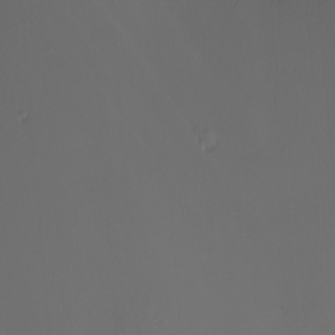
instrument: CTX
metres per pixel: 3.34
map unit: Nhu
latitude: -4.8786
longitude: -91.2537
